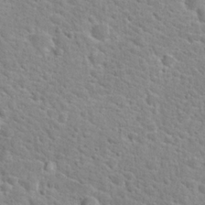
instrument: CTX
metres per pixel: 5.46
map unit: Hto
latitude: 24.2144
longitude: -49.1025
